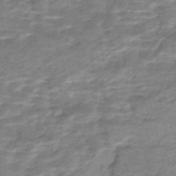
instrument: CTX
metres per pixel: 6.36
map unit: Nhe
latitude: -47.6722
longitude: -171.1592
